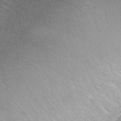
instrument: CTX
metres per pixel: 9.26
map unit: Nhu
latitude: 27.0270
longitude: -51.8016
